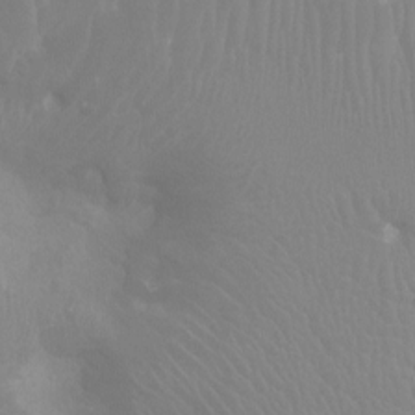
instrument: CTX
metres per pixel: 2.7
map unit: Ht
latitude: -4.5573
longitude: -18.8002
